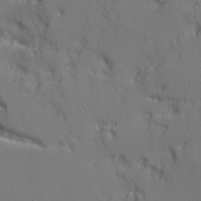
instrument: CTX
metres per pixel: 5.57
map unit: Ave
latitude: 10.9703
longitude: -101.8772
